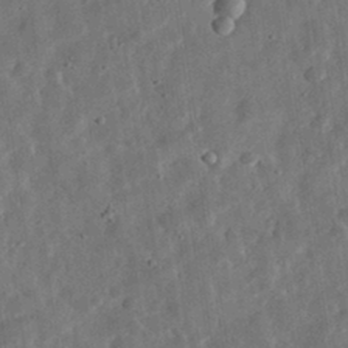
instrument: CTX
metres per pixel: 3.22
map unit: eHh
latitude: 32.8569
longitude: -77.0836
